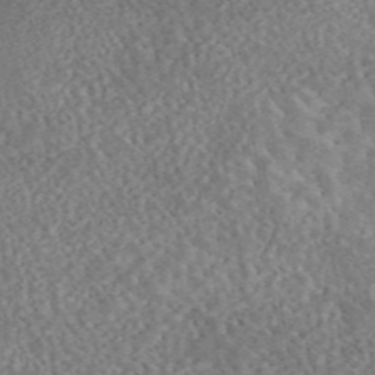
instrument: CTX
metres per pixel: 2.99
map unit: eAb
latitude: 44.9136
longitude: 124.5196
